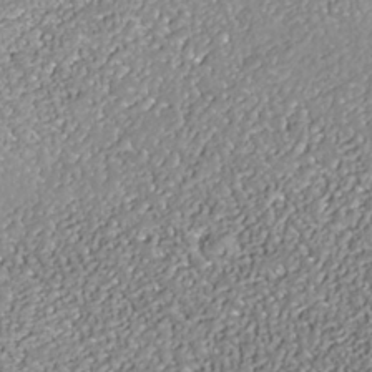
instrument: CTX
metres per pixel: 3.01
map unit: Nhe
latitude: -37.8422
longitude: -88.9325
